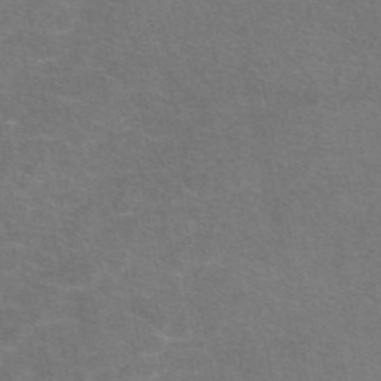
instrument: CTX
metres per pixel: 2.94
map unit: eAb
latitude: 47.7828
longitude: 106.1228
